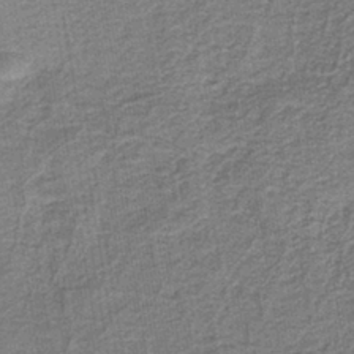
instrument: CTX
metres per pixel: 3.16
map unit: HNb
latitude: -39.2565
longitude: 50.7463
